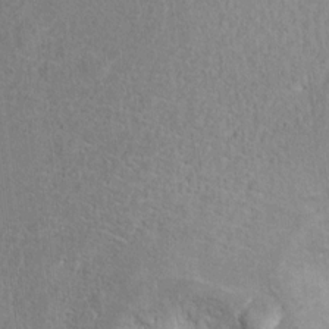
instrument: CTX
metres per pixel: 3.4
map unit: Ht
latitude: 8.8569
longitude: -31.8584
